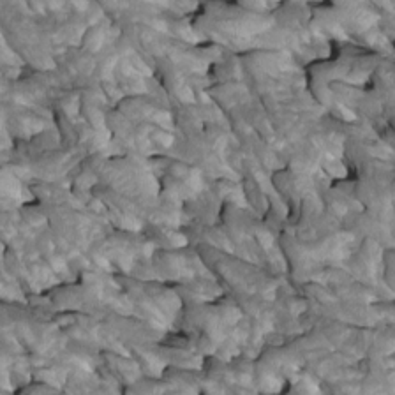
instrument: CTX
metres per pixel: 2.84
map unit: Htu
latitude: 1.4804
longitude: 145.3321
